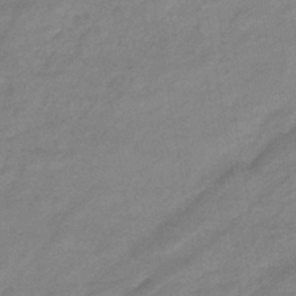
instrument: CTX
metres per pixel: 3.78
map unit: HNhu
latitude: -42.2361
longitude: 89.9367
